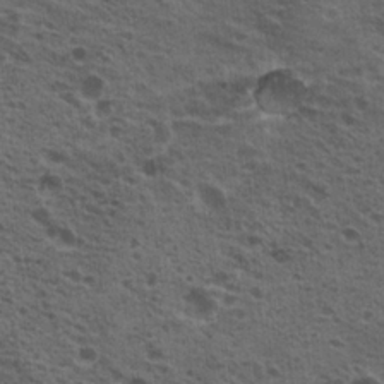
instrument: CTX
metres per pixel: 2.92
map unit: Nhu
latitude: 19.7827
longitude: -31.7261
